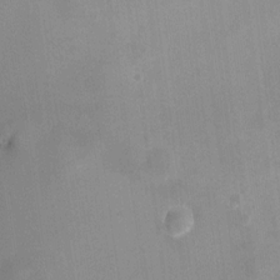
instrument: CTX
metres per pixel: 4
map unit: Ht
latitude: 2.5168
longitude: -29.2915
